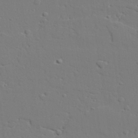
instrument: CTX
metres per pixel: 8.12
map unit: lAvf
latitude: 28.3656
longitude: -108.5923
